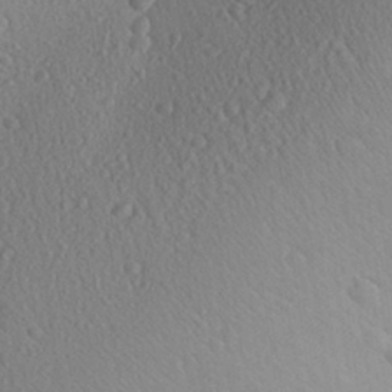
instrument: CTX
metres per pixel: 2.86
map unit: Aa
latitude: 27.8961
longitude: -142.9136
